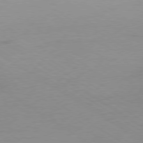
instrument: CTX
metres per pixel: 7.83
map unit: Ap
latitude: -80.0094
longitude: -57.8394
